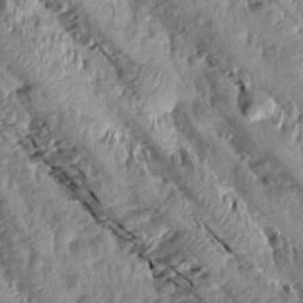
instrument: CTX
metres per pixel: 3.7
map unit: Aa
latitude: 15.4049
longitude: -144.9136
